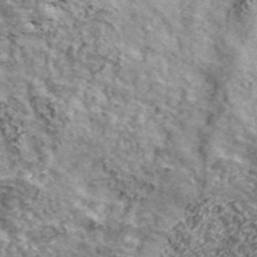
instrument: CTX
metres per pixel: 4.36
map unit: eHh
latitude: 43.6883
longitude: -90.5546
